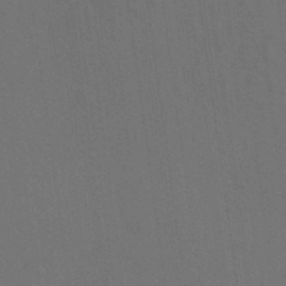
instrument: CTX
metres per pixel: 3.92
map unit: ANa
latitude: -39.6722
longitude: 95.8611
